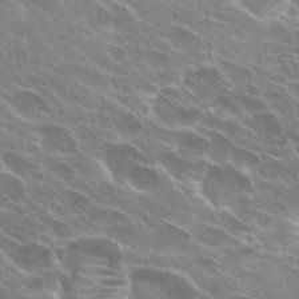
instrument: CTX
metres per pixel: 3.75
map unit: Hto
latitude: 29.6316
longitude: -43.6505
